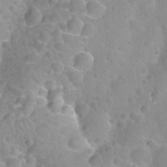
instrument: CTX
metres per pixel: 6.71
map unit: Nhu
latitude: 26.4223
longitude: -56.5356
